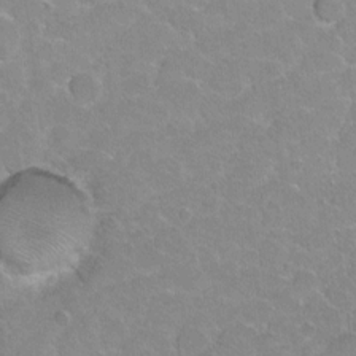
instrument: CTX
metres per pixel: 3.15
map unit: Hto
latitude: 2.1955
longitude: -32.6302
